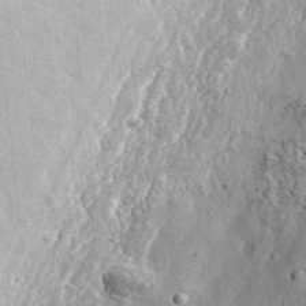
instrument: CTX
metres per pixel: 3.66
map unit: eHh
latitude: 37.2348
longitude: -80.0822
